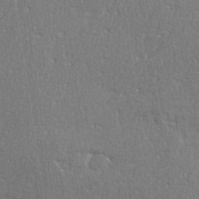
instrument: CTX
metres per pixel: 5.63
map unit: eHh
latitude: 36.1578
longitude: -132.3845
